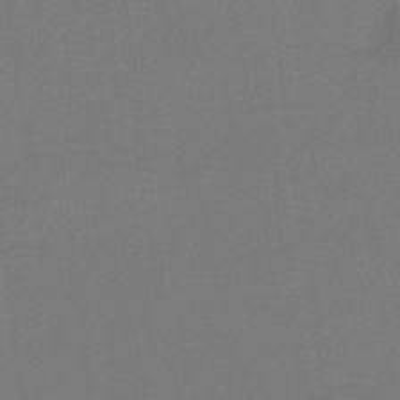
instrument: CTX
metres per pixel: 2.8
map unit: HNb
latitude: -37.2187
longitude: 54.7274
